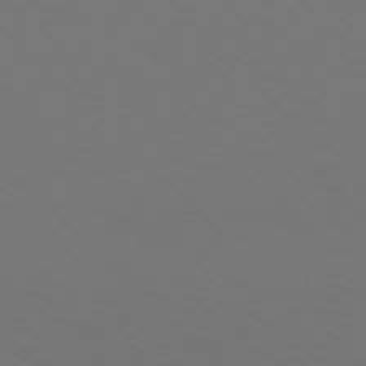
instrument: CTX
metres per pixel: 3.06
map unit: Hpe
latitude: 77.1025
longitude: -134.0444
